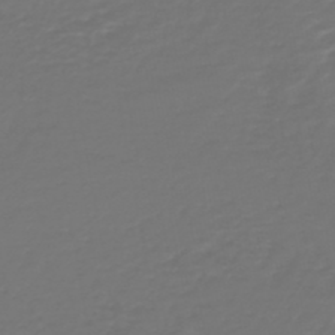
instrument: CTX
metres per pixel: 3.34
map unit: HNb
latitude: -47.4076
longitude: 54.2929
